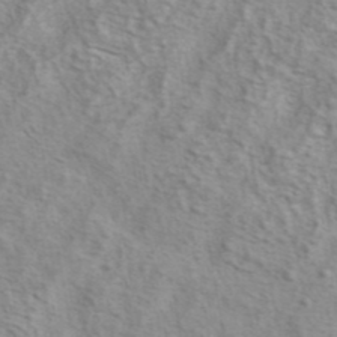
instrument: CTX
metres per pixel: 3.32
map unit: eAb
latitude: 41.0458
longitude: 104.7652
